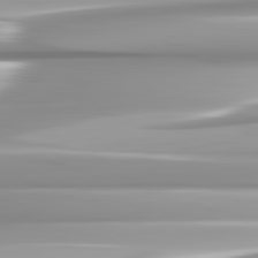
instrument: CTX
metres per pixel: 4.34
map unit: lApd
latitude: 82.6679
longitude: -138.6113
